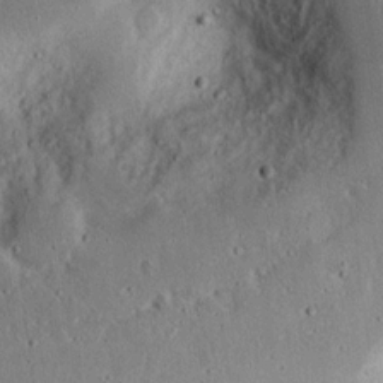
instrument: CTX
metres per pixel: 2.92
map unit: Nhu
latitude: 17.9717
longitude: -74.8758
